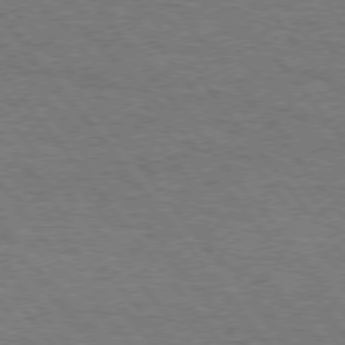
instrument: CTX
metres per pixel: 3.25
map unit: Hpe
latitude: 75.0270
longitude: -151.2726
